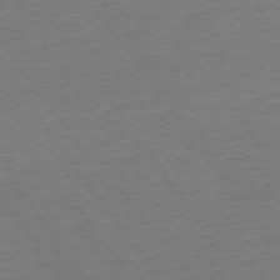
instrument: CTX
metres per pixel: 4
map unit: Ap
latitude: -74.1228
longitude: -85.2915
